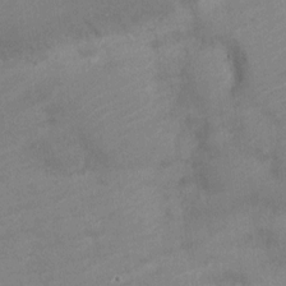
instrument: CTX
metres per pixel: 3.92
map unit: Nve
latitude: -18.8408
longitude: 108.3306
